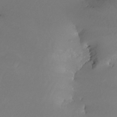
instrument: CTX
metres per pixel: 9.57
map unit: Nhe
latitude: -31.5399
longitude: -116.2900
